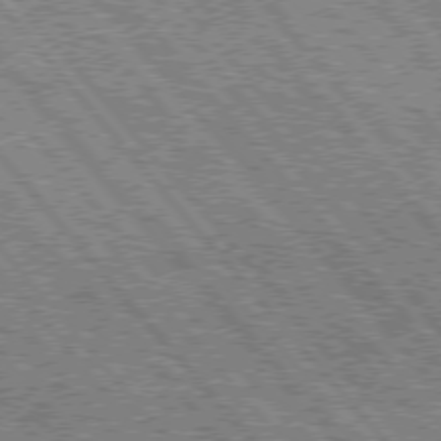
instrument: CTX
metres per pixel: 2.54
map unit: Hpe
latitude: 75.5371
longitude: -157.4993
